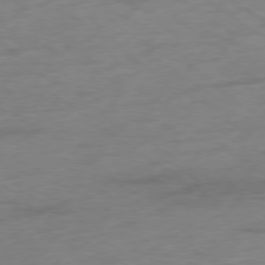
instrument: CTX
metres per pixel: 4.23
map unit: Ap
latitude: -78.5195
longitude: -59.4993
